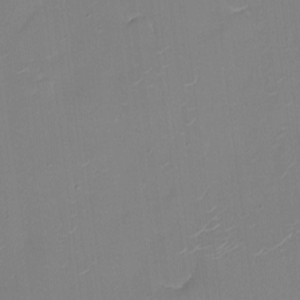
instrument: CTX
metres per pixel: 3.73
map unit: Nhu
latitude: -8.9731
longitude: -85.0836
